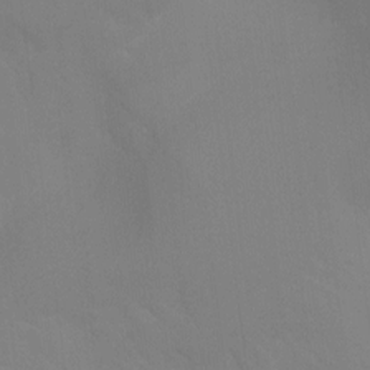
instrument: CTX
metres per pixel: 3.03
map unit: Aa
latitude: -7.3320
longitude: -78.5924
